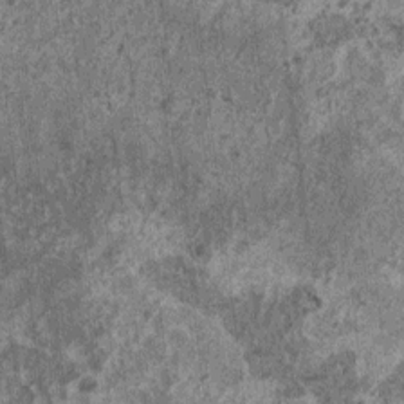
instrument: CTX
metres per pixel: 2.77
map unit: HNhu
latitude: 0.8191
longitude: 5.0864
